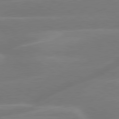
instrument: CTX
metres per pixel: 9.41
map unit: lApd
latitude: 79.6127
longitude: -142.3090
